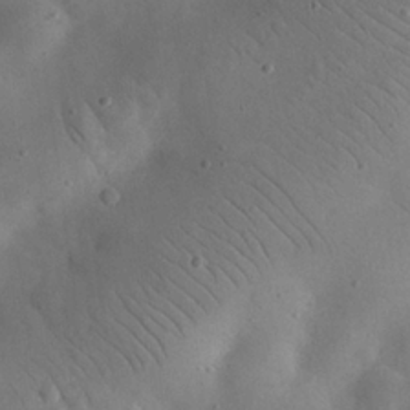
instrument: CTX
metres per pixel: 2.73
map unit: eHh
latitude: 24.9702
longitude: -67.5371
